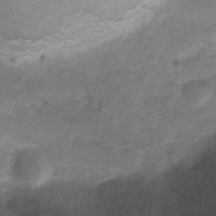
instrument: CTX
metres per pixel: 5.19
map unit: Ht
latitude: 5.2726
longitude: -30.4034
